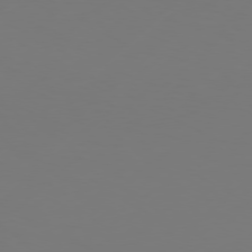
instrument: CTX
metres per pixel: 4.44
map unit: Hpe
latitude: 76.1577
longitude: -131.6127
